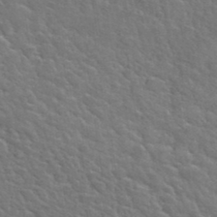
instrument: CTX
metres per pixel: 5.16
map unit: Hto
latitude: 36.1578
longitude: -50.3089
